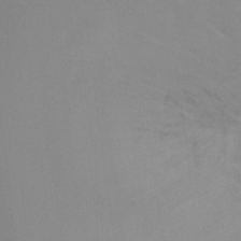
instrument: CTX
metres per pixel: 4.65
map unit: Ht
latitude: -8.2361
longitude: -32.8191
